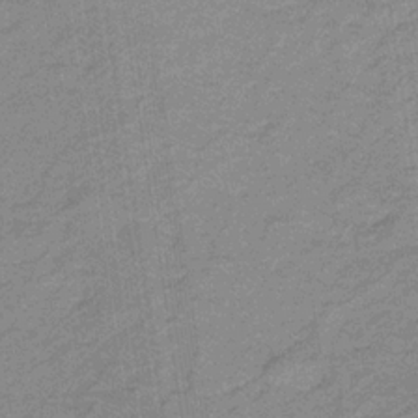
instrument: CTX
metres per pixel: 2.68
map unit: eHb
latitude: -32.2551
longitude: 66.9164
